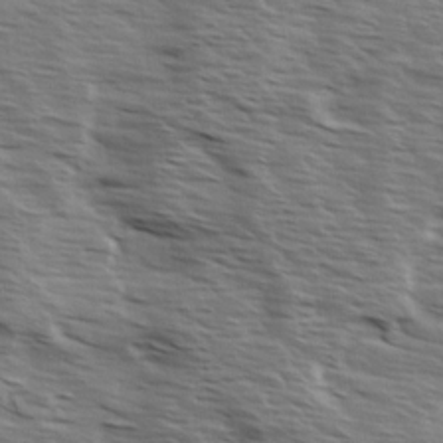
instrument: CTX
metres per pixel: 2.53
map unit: Ave
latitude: 14.3468
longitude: -103.0269
